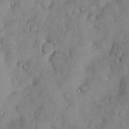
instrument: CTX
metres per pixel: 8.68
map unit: Nhu
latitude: 28.9136
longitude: -69.2348
